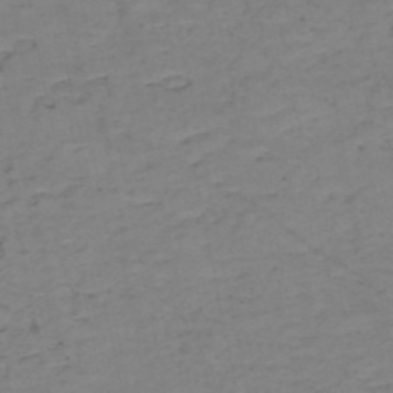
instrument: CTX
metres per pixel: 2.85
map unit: HNb
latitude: -50.4629
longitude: -51.8205
